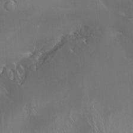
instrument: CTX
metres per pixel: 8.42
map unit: Nhu
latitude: -6.2928
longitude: -91.1025
